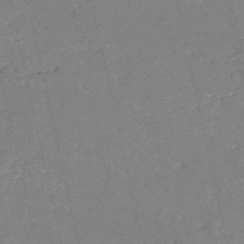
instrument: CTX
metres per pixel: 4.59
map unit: HNb
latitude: -54.4062
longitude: -40.2522
